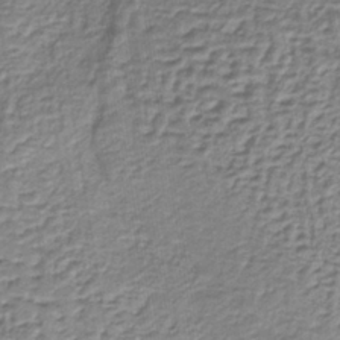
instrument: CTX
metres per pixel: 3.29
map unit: lHb
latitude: -36.2172
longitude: 58.8785
